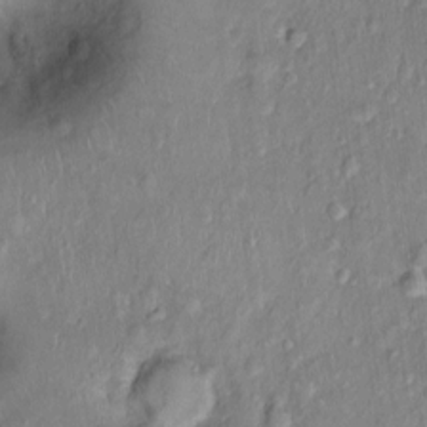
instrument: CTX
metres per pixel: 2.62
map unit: Nhu
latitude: 0.7057
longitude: -15.0270
